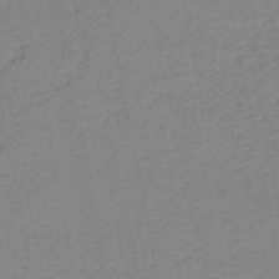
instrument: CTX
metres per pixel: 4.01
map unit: HNb
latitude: -51.1620
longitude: -52.4034
